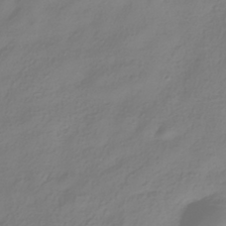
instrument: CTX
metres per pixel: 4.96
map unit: HNhu
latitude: -39.6722
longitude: 100.6140
